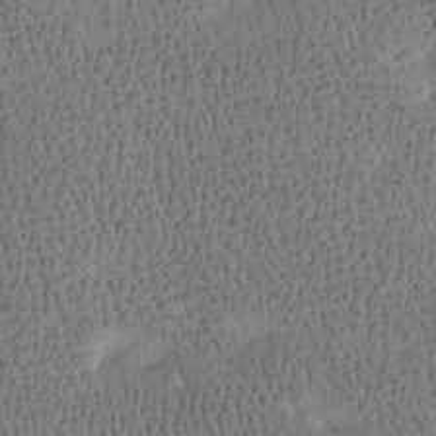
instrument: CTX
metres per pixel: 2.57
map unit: Htu
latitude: -4.2361
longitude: 176.2928
